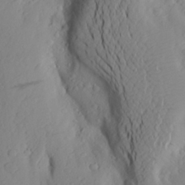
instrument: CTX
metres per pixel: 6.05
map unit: Aa
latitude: 26.4979
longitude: -146.6491
